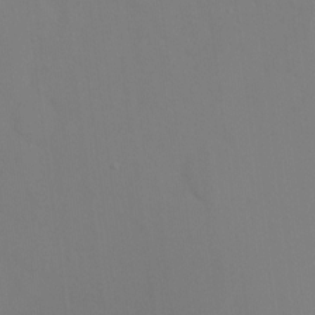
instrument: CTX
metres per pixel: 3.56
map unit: Ht
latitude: -6.7274
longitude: -31.0270
